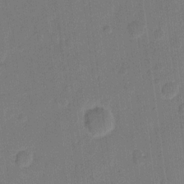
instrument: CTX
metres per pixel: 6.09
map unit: eHh
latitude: 10.7057
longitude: -66.7246
